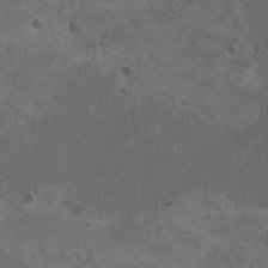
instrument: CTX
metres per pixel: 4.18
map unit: HNhu
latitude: 4.1200
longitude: 4.7463
